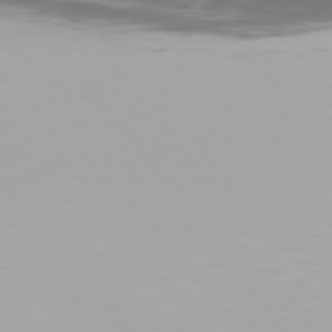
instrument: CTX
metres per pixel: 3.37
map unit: Hpe
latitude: 76.7057
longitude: -170.1389
